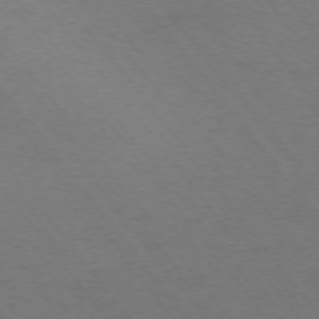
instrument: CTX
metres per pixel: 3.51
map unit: Ap
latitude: -74.9731
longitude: -69.6127
